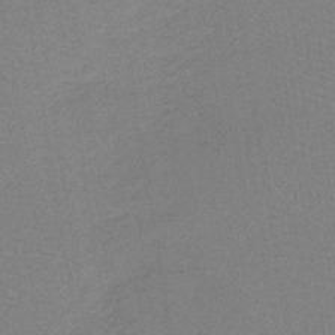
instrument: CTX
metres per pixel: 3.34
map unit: lHb
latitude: -38.8786
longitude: 58.3684
